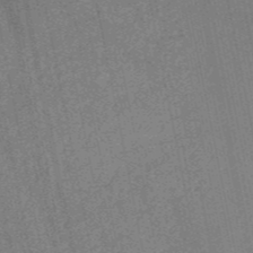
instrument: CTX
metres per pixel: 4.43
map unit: HNb
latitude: -52.6140
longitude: -49.1025
